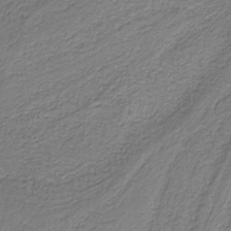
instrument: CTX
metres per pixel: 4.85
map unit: HNb
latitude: -37.9178
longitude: 53.7855
